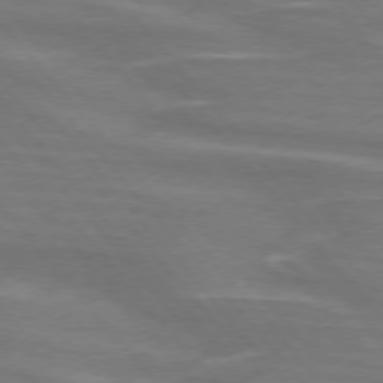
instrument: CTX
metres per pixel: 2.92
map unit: lApd
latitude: 75.3104
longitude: -80.9892
